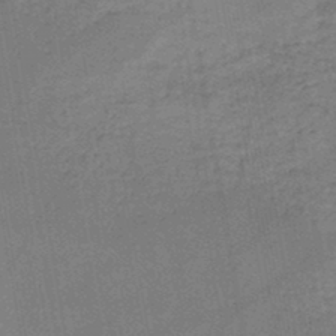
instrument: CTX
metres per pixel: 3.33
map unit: HNb
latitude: -45.7289
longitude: -37.7261
